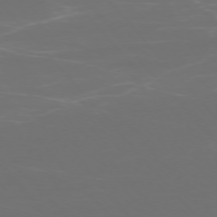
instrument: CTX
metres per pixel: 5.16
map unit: Ap
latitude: -75.6533
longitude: -76.5356
